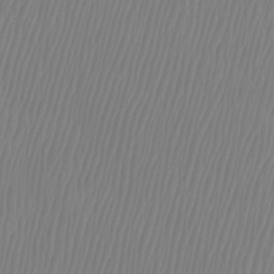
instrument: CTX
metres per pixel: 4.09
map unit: Htu
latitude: -8.7463
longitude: -74.8947
